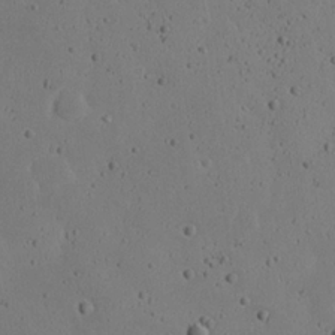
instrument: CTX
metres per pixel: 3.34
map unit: Nhu
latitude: 23.2348
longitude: -72.3468
